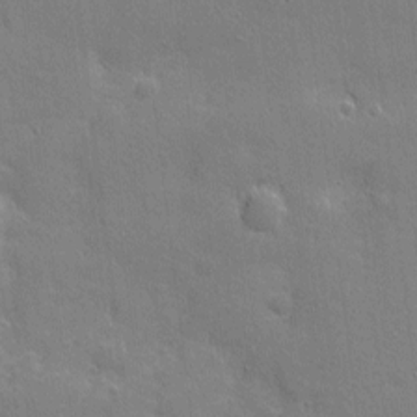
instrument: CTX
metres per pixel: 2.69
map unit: eHh
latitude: 3.5560
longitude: -75.2537
